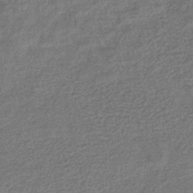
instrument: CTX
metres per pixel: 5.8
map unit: eHb
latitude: -35.8044
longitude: 82.2361
